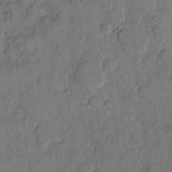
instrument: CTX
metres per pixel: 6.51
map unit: eHh
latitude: 11.5560
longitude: -65.5938
